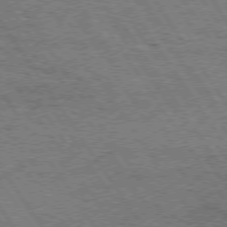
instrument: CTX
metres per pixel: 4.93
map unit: Hpe
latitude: 74.3278
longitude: -151.3103
